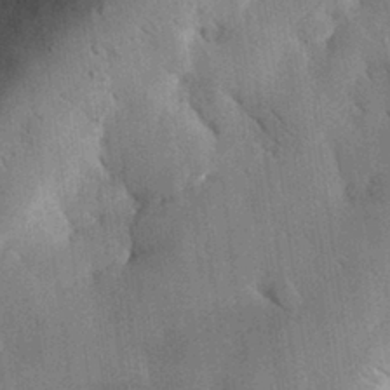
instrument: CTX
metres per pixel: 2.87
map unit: eHh
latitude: 29.7638
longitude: -79.9528
